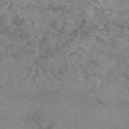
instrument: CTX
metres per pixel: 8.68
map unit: eAb
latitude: 49.6883
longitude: 106.8786
